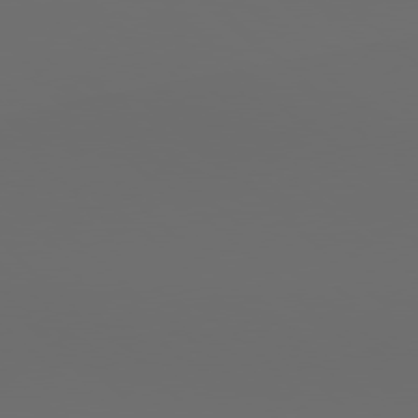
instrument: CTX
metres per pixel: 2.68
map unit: lApd
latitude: 78.9892
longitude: -167.0080
